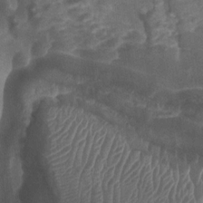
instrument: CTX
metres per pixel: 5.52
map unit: Htu
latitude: 3.0458
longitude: -19.9906
